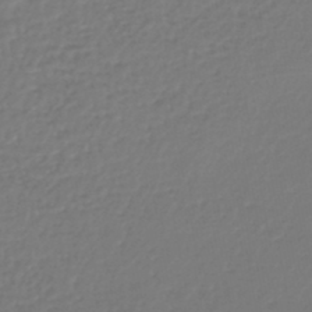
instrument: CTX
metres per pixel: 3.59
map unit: lHb
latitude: -46.9352
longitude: 62.5573
